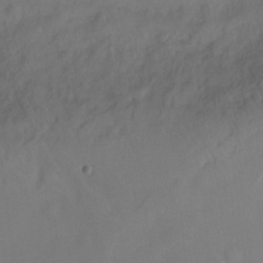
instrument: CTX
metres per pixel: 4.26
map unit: Hto
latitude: -6.2172
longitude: -49.0081
